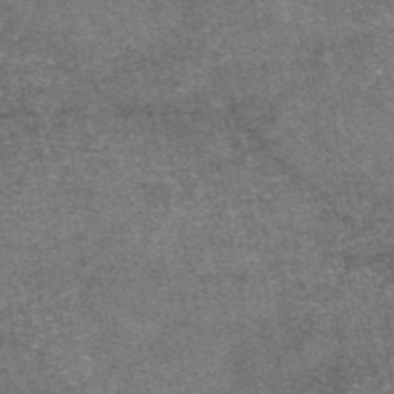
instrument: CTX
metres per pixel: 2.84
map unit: eAb
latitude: 47.4427
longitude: 121.5966
